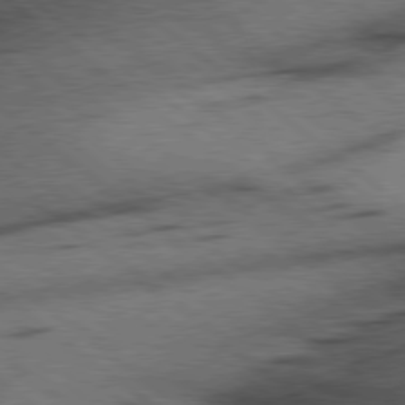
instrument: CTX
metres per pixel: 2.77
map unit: Hpe
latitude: 78.2712
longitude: -154.5357
